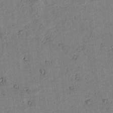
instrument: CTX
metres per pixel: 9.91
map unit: lAvf
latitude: 4.1956
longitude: 168.6518
